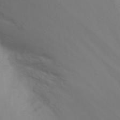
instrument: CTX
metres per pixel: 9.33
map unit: Nhu
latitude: 23.2348
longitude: -65.5938
